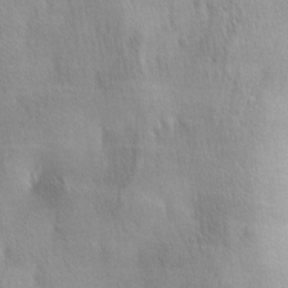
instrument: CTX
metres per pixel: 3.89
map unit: lAa
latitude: -4.3684
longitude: -121.3293
